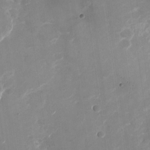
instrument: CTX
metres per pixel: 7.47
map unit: Nhu
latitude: -27.2375
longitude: -74.4601
